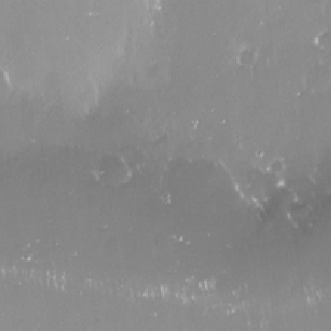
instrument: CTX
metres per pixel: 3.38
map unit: Nve
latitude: -18.0472
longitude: -60.1578
